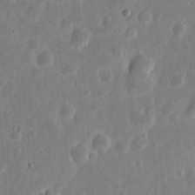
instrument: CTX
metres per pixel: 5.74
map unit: eHh
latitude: 6.6679
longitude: -70.6679
